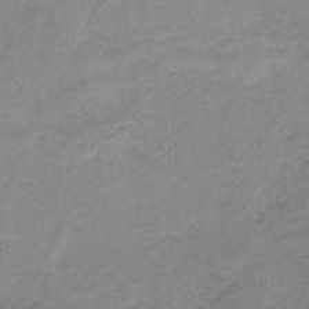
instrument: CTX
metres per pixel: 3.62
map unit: HNb
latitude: -32.4818
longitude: 61.9745
